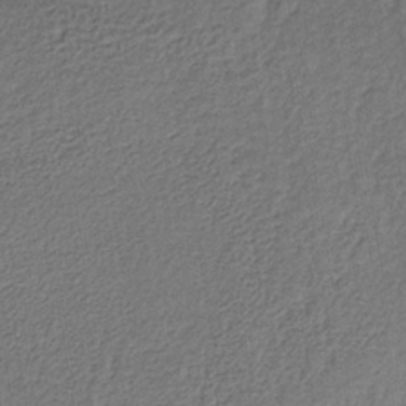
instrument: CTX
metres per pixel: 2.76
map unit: lHb
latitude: -35.5210
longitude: 62.6707
